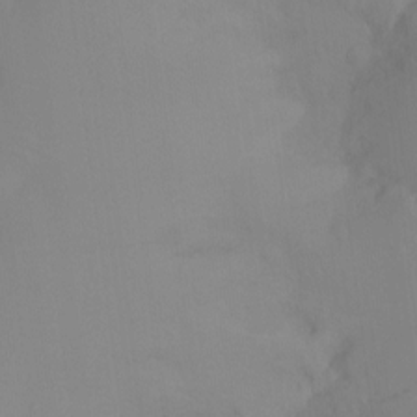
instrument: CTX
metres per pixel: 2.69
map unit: Ht
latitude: -15.1620
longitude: -43.2159
